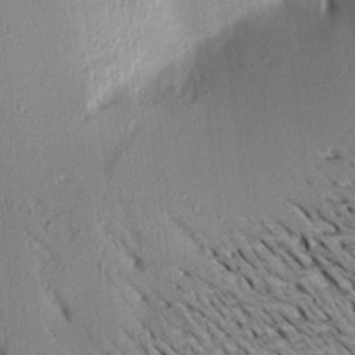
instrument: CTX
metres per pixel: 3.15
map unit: Aa
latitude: 16.1956
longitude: -148.3467
